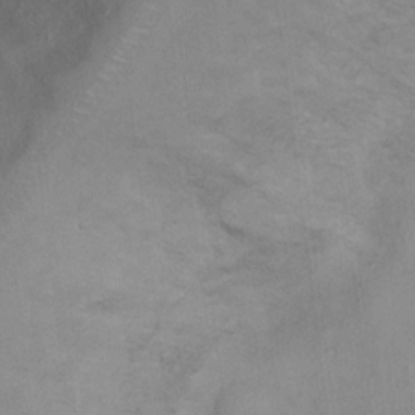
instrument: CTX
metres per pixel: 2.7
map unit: Ht
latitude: 13.8206
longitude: -41.4237
